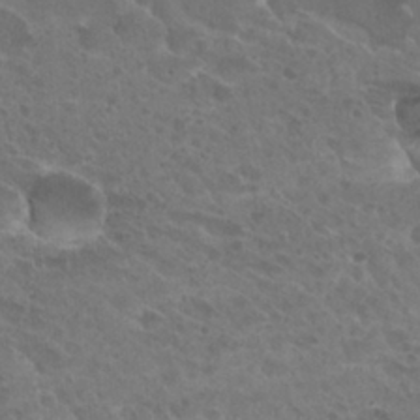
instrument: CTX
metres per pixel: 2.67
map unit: Hto
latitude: 27.1781
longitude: -35.7449
